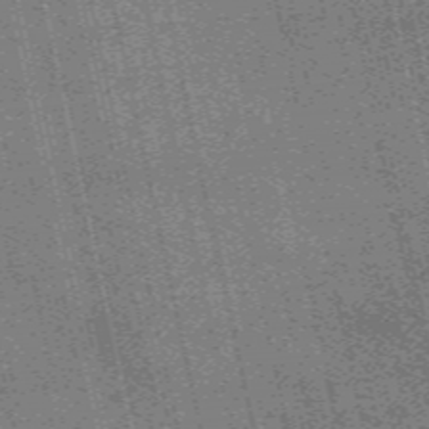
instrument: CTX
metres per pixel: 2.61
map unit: eAb
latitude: 51.3103
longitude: 110.3684
